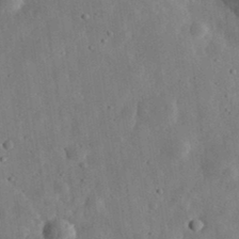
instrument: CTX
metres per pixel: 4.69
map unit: eHh
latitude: 33.1025
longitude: -75.9906
